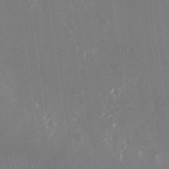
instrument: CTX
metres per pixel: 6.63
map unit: Nhu
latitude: -24.7463
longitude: -72.0633
